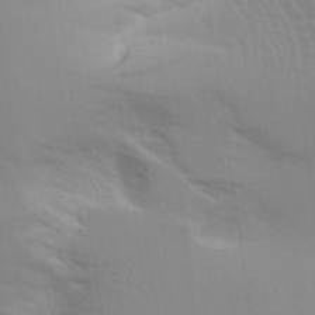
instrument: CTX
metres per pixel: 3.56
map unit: Aa
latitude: 26.6302
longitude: -133.1592
